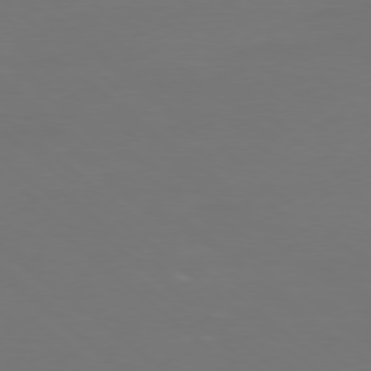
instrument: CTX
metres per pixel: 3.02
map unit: Ap
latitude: -79.9556
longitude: -61.7638
